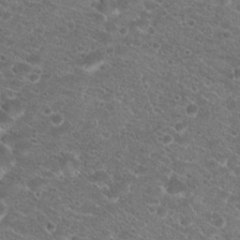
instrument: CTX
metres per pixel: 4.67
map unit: Hto
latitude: 18.9702
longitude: -37.0648
